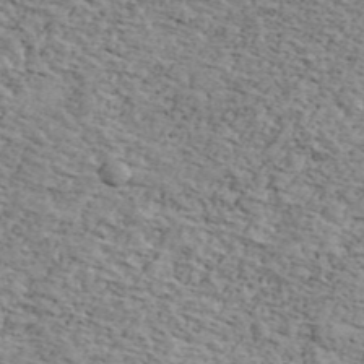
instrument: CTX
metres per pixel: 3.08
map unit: Ave
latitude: 41.4237
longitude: -109.5749
